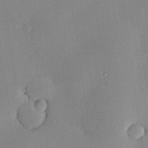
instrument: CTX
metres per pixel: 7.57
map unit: Hve
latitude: 25.8961
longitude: -90.9325
